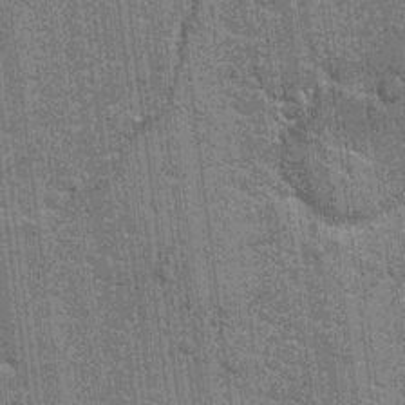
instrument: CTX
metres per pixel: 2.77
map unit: Hto
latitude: 20.4412
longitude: -48.2711
